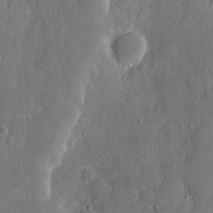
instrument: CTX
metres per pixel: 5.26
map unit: eHh
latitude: 6.7813
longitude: -69.1781
